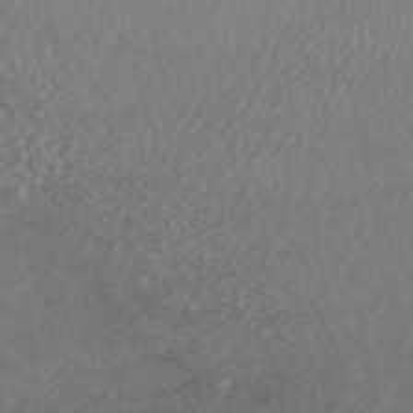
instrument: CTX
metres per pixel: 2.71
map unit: HNhu
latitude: -48.8030
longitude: 102.3117
